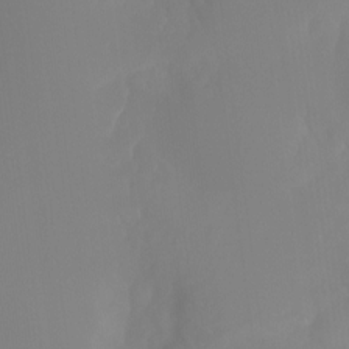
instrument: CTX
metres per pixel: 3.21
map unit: Ht
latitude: -14.8219
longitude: -56.5734
